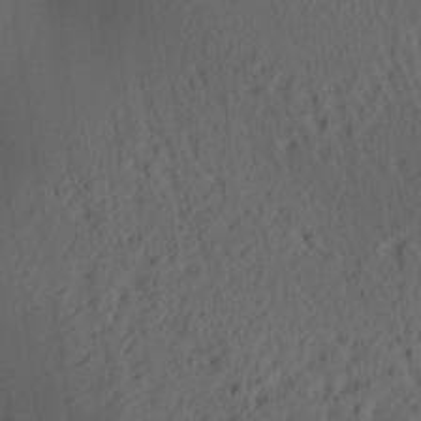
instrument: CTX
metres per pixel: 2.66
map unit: Aa
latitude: 26.8380
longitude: -137.6694
